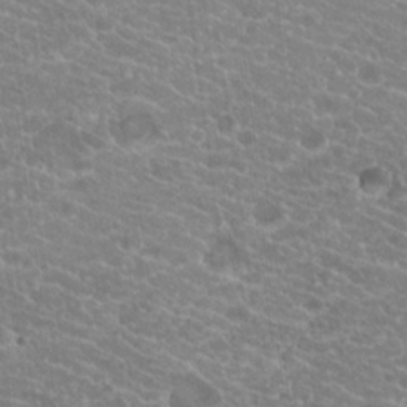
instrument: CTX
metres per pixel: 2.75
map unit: Hto
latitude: 21.0459
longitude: -39.7072
